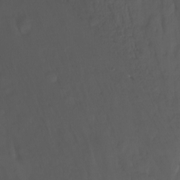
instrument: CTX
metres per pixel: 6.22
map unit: Ht
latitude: -14.9731
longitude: -54.4034
